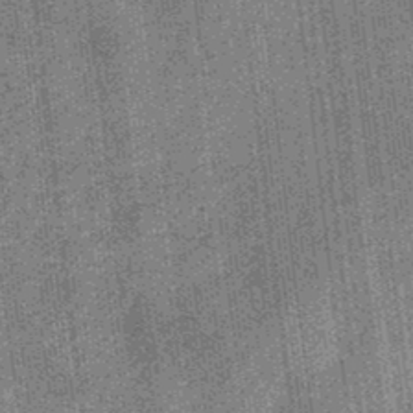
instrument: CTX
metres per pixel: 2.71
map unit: eHb
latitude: -32.6330
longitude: 73.9367
